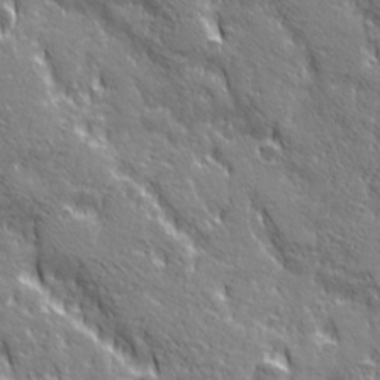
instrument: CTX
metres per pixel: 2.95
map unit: Ave
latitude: 20.8569
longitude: -134.8947
